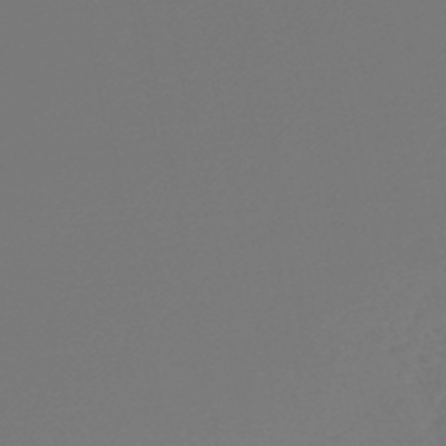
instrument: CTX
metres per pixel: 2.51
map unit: lHb
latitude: -46.7274
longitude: 65.8989
